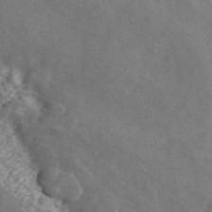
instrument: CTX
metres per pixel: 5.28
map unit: ANa
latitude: 45.4048
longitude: 45.7289
